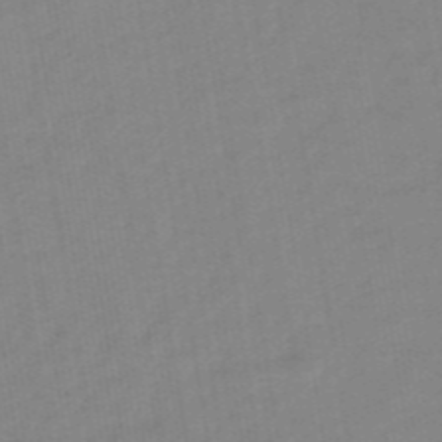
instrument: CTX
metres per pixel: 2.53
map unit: eHb
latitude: -48.4629
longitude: 87.6911
